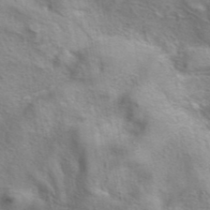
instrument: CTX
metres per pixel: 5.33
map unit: eAb
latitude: 41.8016
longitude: 104.0283
